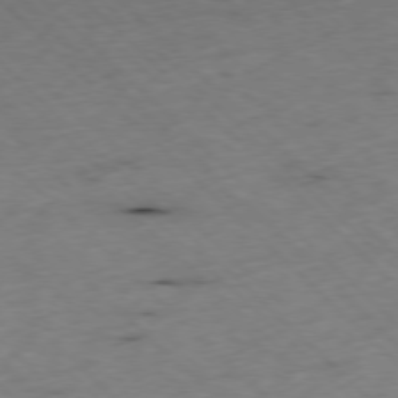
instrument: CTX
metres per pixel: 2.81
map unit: Ap
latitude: -77.6155
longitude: -61.0458
